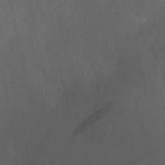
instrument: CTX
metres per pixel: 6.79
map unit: eHh
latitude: 25.6693
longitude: -69.6883
